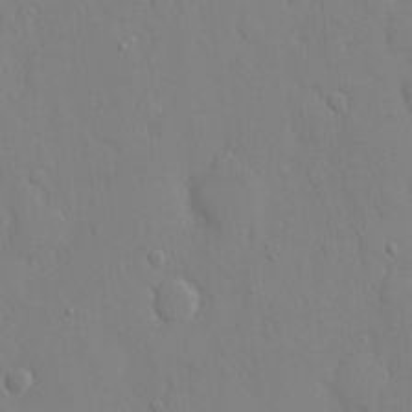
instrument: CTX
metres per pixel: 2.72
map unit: eHh
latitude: 14.1767
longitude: -71.2537
